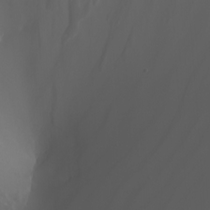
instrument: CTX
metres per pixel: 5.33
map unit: Htu
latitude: -5.0108
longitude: -90.1011
